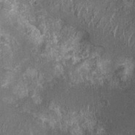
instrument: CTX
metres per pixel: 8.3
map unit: Nhu
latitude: 7.4048
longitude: -20.2144
